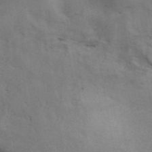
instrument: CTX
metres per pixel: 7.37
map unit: ANa
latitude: 42.1956
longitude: 14.3118
